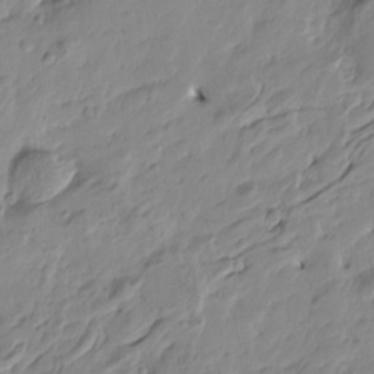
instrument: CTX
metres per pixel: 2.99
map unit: Htu
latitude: -4.2739
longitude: -178.1578
